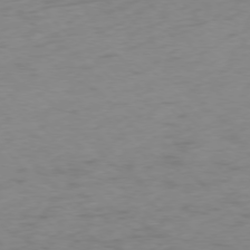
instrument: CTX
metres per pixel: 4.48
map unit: Ap
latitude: -76.6518
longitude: -65.4615
